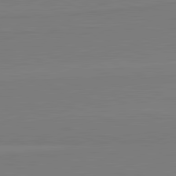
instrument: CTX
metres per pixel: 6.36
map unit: lApd
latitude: 82.0255
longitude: 165.0487
